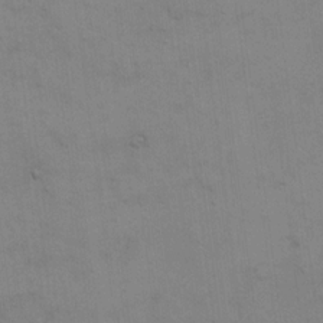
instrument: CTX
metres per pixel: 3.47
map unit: eHh
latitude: 17.9717
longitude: -66.4979
